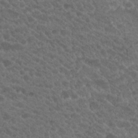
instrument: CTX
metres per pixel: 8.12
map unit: Hto
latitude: 19.7638
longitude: -35.3859
